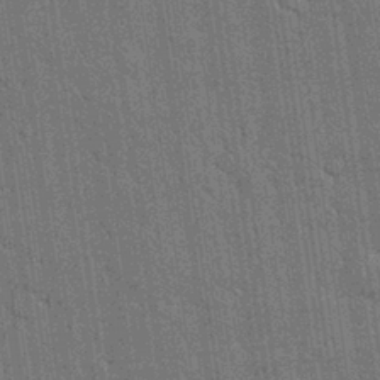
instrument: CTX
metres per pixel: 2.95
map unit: Nhu
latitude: 28.4601
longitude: -68.1389
